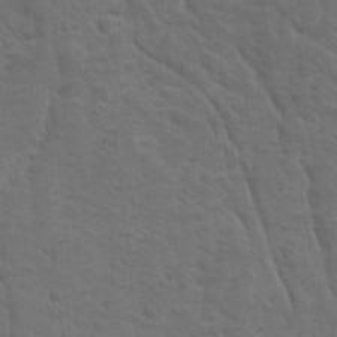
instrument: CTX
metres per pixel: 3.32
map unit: Ave
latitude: 10.4601
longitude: -104.1200
